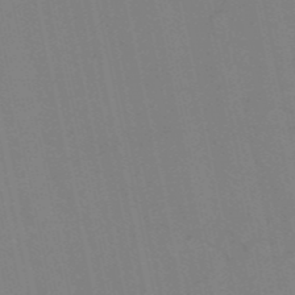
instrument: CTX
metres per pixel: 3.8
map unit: HNb
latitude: -52.8030
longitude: -47.3671
